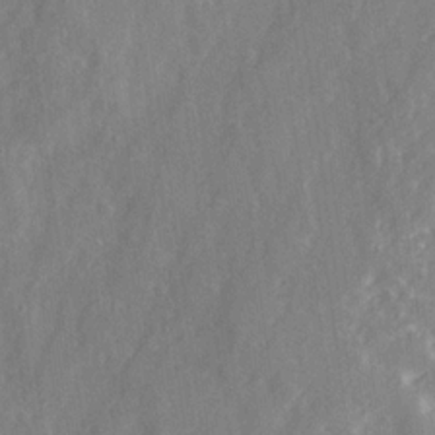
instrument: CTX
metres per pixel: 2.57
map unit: Ave
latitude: 21.3293
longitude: -132.4979
